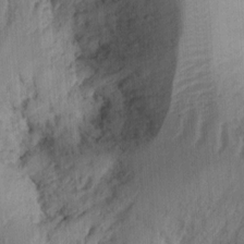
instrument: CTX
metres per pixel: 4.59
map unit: Ht
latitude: 11.1403
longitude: -74.3089
